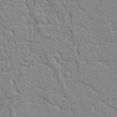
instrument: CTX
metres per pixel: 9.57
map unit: Nhu
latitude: 15.9151
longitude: -78.5357
